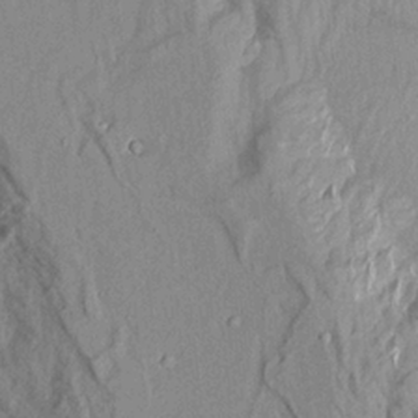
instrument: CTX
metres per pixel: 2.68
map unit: Aa
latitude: 19.3103
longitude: -147.4049
